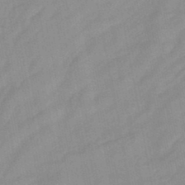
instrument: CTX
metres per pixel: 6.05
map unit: lHb
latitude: -45.6155
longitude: 72.7463
